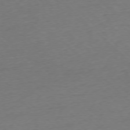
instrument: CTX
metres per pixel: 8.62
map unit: Ap
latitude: -77.2754
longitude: -97.9339
